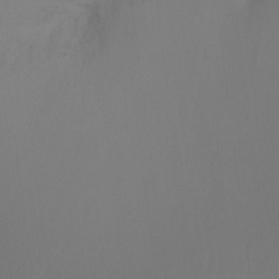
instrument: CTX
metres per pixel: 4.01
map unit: Ht
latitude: -7.8044
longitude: -32.1956
